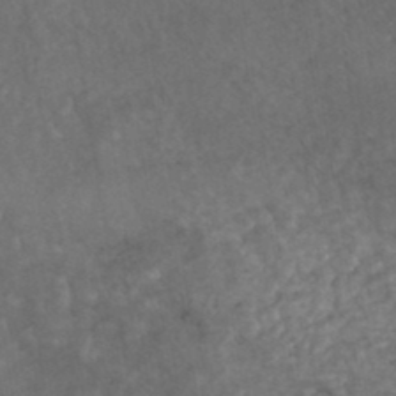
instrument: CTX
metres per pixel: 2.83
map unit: HNhu
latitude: -45.7289
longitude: 106.5007
